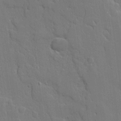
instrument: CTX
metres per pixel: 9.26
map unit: Ave
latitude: 18.1011
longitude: -128.4223
